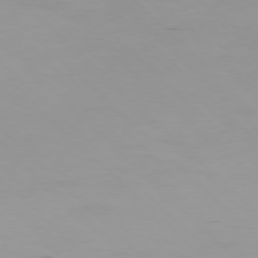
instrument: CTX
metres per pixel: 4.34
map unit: Ap
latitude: -76.4818
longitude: -68.4223
